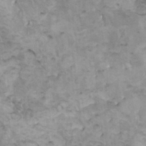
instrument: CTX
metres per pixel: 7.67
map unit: HNhu
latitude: 3.7260
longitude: 3.7666
